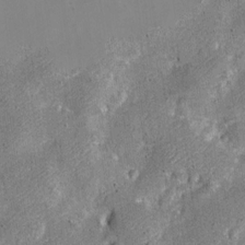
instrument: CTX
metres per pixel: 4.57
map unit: Nve
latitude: -23.8423
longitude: 107.2376
